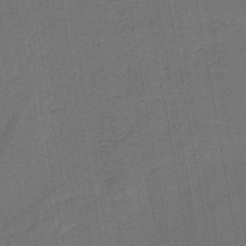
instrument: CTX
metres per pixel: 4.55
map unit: lHb
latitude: -43.8800
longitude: 63.2187
